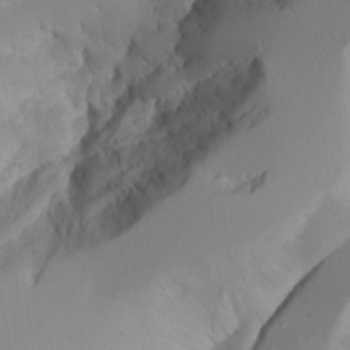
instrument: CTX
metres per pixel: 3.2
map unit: Aa
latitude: 24.2144
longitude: -128.2144
